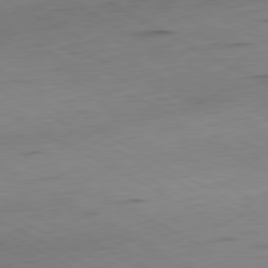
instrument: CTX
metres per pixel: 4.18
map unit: Ap
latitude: -80.9353
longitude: -71.0836
